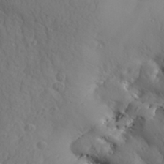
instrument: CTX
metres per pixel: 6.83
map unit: Aa
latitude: 31.1026
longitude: -142.9325
